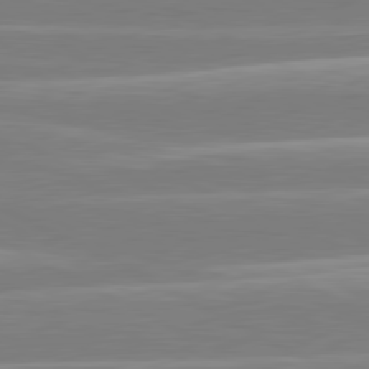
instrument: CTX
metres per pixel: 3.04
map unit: lApd
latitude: 80.8947
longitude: -134.4412
